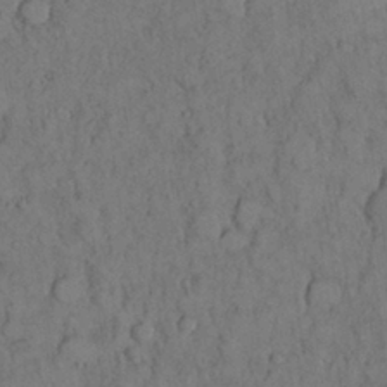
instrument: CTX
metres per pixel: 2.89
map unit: Nhu
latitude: 28.6490
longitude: -72.0255
